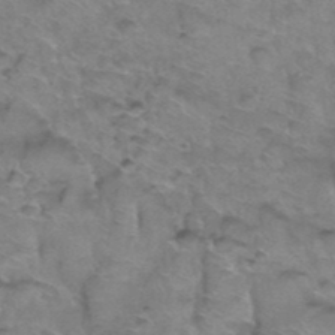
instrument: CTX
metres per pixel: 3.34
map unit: Hto
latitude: 38.7057
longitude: -44.3278
